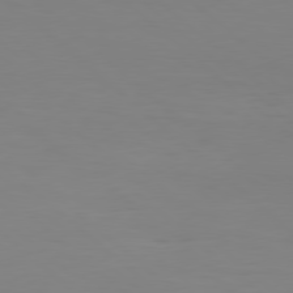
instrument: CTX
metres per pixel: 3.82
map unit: Hpe
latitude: 78.1389
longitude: -172.4223
